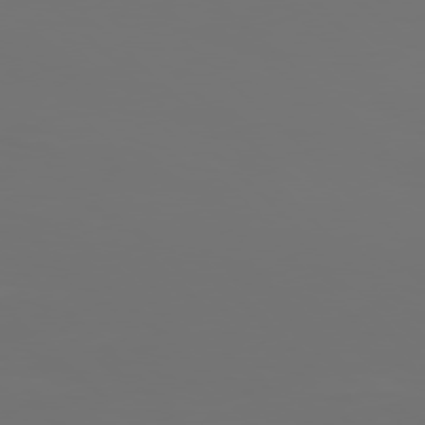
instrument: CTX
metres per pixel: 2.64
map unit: Hpe
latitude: 77.6505
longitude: -135.8961
